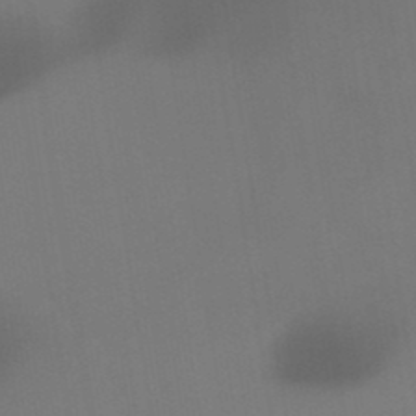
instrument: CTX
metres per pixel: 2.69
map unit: lHb
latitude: -48.7275
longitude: 67.5588
